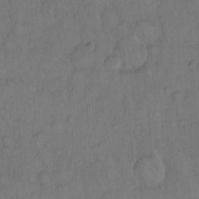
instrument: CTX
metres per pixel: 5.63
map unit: Hto
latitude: 12.9325
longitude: -57.0647
